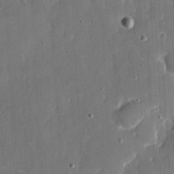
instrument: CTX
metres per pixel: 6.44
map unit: eHh
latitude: 6.8947
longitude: -68.9136
